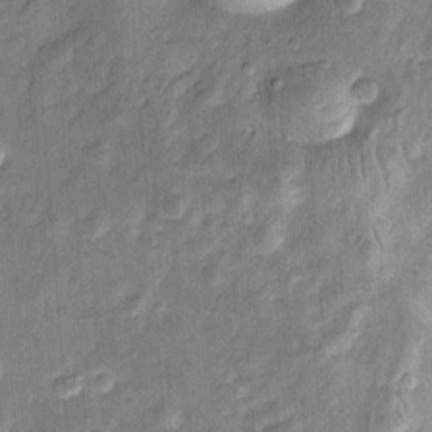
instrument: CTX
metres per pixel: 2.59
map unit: Htu
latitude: -4.9352
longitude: 158.3873
